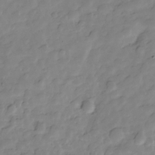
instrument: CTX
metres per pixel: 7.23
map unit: Hve
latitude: -29.1242
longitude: 91.8045
